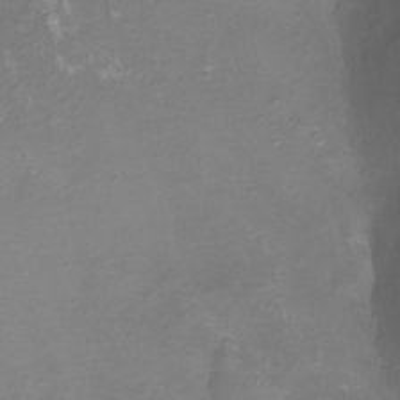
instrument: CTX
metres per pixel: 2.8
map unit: Nhu
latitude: -17.8612
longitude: -46.8758
